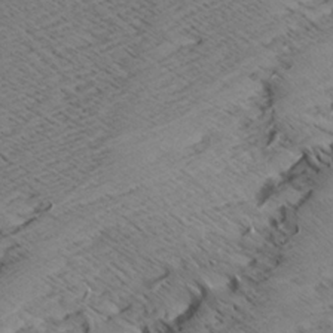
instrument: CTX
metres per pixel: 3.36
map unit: Aa
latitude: 8.4979
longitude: -140.3656
